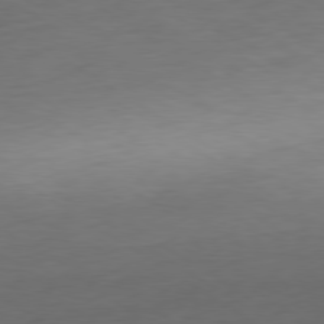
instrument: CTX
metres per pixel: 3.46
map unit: Ap
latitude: -80.1984
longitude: -68.8191
